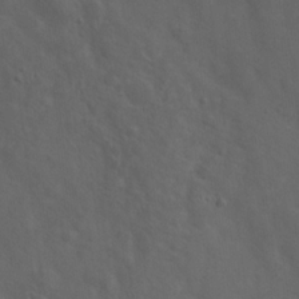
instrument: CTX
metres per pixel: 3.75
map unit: Hto
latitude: 18.6868
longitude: -53.8584
